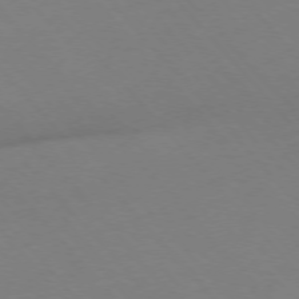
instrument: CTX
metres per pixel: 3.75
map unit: Hpe
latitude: -76.1417
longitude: -19.4804
